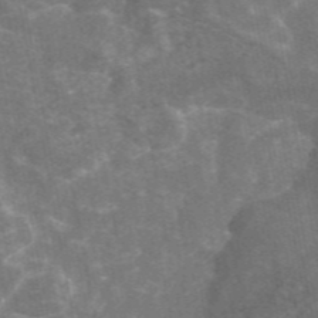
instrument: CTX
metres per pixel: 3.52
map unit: eAb
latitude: 45.9528
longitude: 119.7478
